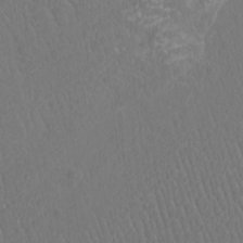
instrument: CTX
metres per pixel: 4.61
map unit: Htu
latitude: -11.1998
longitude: -72.7057
